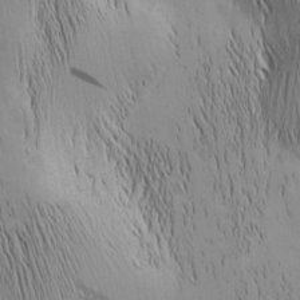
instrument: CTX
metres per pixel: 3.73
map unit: Nhu
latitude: -5.4265
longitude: -152.3090
